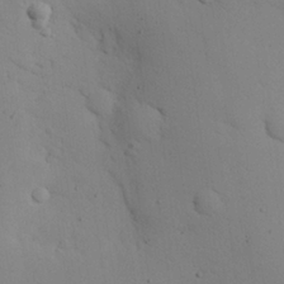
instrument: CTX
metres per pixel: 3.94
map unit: eHh
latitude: 25.8016
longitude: -75.3482
